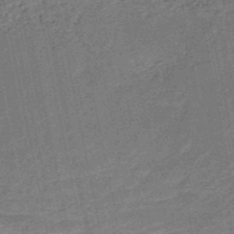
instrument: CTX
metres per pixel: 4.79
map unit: HNb
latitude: -51.9178
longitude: -49.1781
